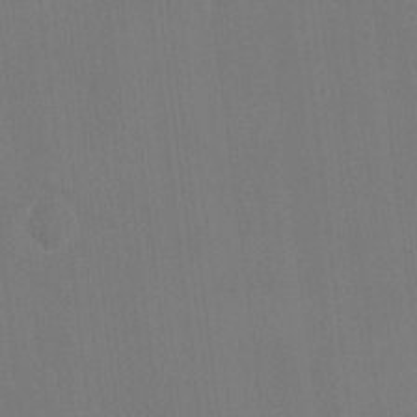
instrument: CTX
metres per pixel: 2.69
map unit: HNhu
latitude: 7.3293
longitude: 4.3684
